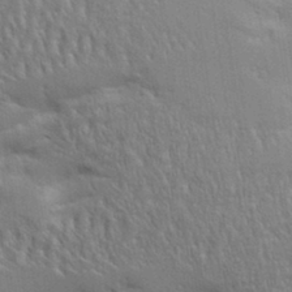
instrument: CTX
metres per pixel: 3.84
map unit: Aa
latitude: 33.7072
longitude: -142.9703
